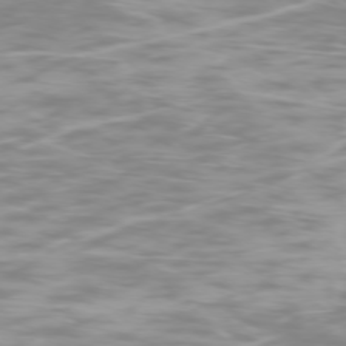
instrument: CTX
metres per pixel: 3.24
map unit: Ap
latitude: -76.7274
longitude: -81.1781
